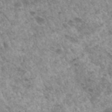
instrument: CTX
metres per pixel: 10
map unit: Hto
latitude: 34.0255
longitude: -49.4426
